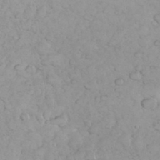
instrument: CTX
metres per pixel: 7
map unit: eHh
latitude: 35.4048
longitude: -63.7450
